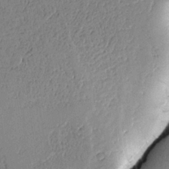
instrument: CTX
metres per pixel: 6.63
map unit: Htu
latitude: 0.2900
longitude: 173.0864
